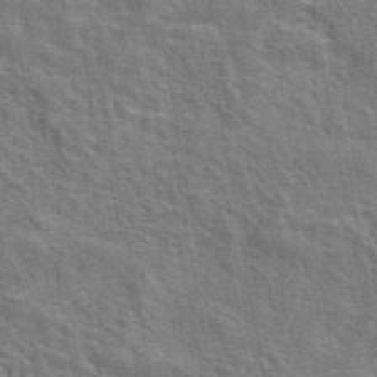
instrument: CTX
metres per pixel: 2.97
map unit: eAb
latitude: 43.3482
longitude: 107.6911
